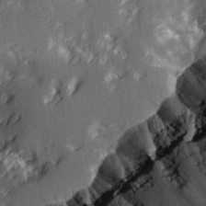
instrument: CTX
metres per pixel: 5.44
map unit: Hve
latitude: 28.7246
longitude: 145.2565
